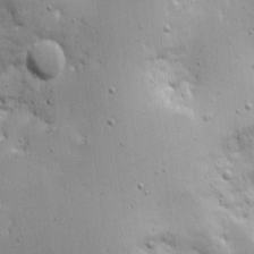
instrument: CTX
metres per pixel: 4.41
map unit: eHh
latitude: 9.1025
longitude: -73.0837
